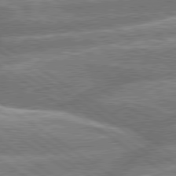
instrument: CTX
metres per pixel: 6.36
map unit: lApd
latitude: 79.7828
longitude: -159.2159
